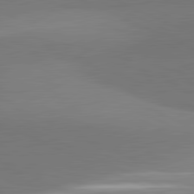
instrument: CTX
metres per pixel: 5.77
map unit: lApd
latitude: 81.8583
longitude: 153.9745
